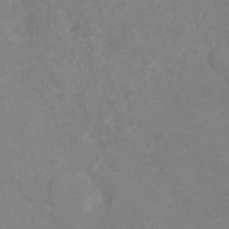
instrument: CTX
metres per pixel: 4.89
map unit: Ht
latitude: -1.4833
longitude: -34.9513
